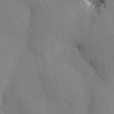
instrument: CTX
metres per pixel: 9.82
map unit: HNhu
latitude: 14.1389
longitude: 12.0283
